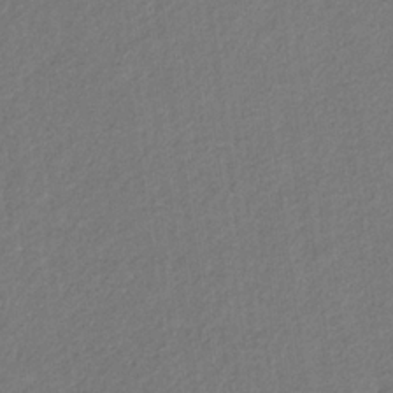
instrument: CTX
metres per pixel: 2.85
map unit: eHb
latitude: -31.0297
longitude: 70.2173
